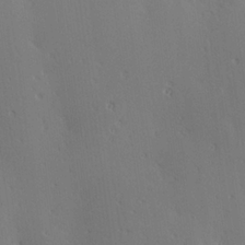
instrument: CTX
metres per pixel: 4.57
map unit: Hve
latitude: 24.9513
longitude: -92.2711
